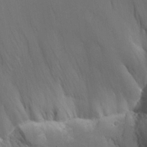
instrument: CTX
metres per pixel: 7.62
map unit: Aa
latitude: 26.2334
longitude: -128.2333
